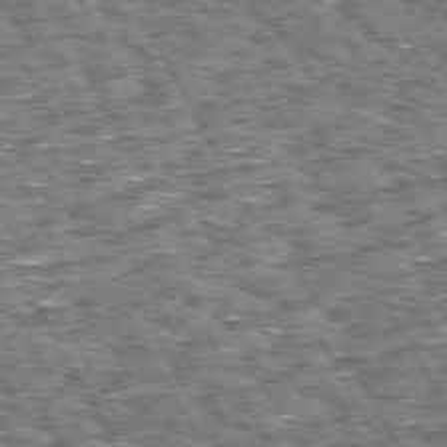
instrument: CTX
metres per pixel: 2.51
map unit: Hpe
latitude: 72.6869
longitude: -125.4048
